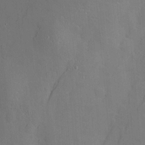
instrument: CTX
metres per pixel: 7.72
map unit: Nve
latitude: -8.2172
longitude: 173.8233
